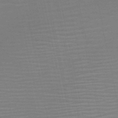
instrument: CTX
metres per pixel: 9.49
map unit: HNb
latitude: -51.7855
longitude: -47.6505
